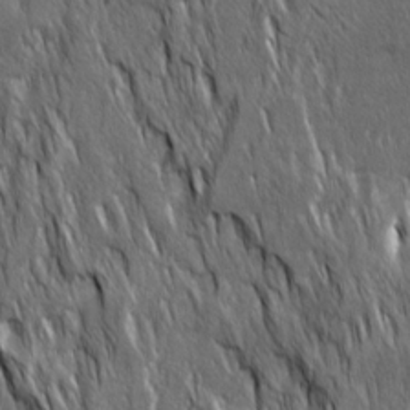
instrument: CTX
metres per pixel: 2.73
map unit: Ave
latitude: 15.6505
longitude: -134.9891
